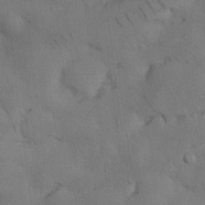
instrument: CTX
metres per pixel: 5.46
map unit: Nhu
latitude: 26.3656
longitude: -71.2537
